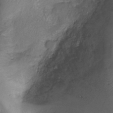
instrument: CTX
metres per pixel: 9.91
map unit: Ht
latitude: -6.2928
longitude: -19.8772
